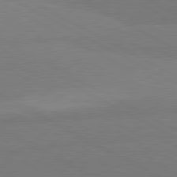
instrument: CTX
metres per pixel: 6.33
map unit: lApd
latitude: 80.7813
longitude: -179.9717
